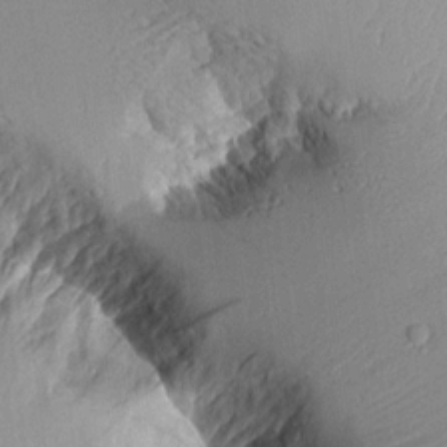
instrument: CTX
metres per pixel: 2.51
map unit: Aa
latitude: 10.7813
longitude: -127.6316
